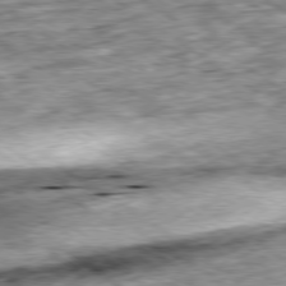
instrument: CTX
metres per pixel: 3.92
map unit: Ap
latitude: -79.5777
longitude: -75.4615
